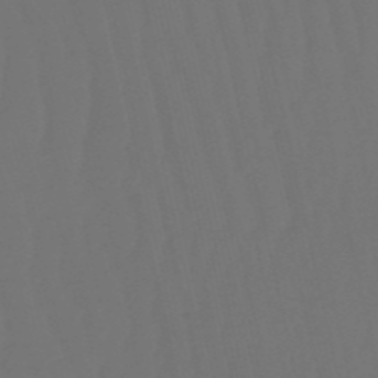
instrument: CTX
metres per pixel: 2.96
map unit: eHb
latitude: -50.8219
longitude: 76.7841
